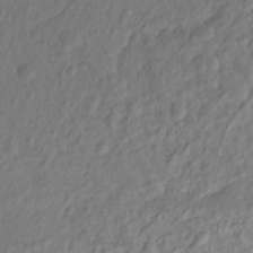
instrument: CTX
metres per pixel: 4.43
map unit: Hto
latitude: -12.9164
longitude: -39.7450
